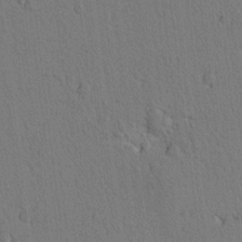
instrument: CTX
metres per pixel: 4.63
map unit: lAvf
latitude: 8.2145
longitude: 165.5966
